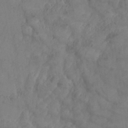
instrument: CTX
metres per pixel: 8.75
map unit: Nhe
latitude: -36.9730
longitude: 138.7652
